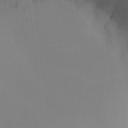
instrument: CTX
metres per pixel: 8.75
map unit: Nhu
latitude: -5.3320
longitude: -93.7071
